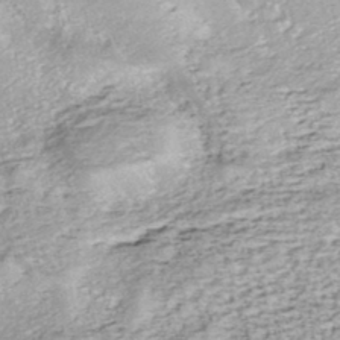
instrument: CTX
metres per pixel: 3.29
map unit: HNhu
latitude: -45.6911
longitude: 105.8044
